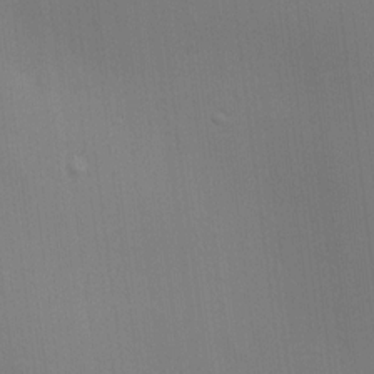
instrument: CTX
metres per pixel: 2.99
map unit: HNhu
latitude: 12.9703
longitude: 11.8045
